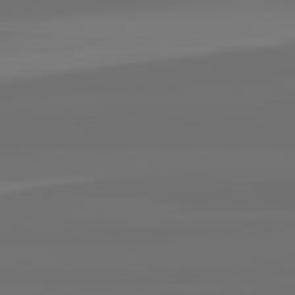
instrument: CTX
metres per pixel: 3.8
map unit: lApd
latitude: 82.7057
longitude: 161.5588
